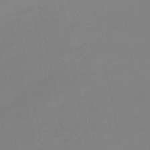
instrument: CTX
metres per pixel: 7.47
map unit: lHb
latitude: -49.5966
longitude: 80.0472
